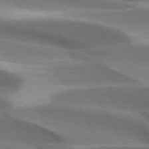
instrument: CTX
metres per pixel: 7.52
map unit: lApd
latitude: 73.6316
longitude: -51.3481
